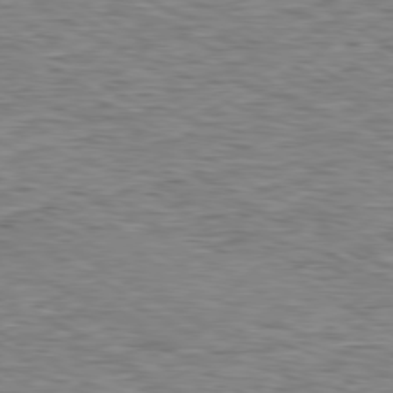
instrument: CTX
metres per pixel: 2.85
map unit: Ap
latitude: -80.1417
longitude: -48.1011
